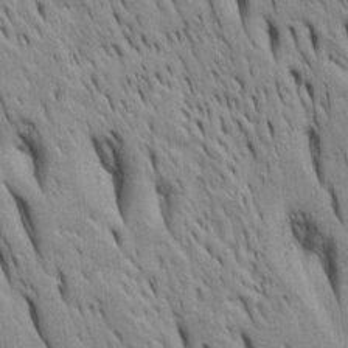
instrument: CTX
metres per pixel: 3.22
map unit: Htu
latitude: -4.6707
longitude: 151.0675
